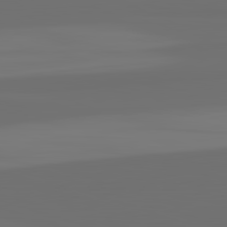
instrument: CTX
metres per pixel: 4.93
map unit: lApd
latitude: 82.7435
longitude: 162.5573
